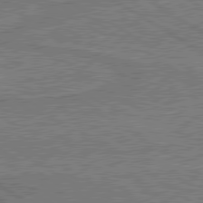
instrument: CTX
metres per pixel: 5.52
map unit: lApd
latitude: 79.8584
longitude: 169.2187
